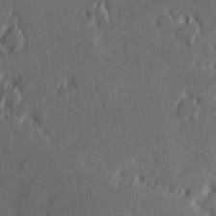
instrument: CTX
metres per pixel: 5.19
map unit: Hve
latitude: 26.2334
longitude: 145.0675
